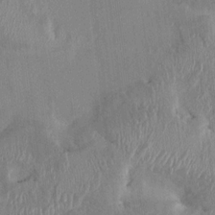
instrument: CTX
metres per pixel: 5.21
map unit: HNhu
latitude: 4.3089
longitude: -6.1389
